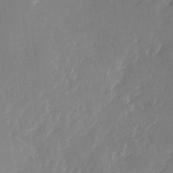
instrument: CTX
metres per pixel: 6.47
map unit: Nhu
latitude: -27.5777
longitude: -73.1781
